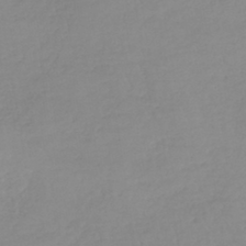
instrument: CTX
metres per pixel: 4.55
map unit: lHb
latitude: -40.5951
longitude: 68.1605
